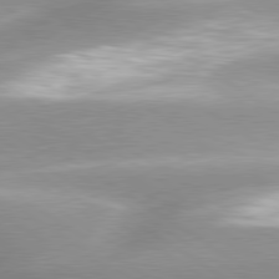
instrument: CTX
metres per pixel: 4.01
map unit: lApd
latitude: 80.0633
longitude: -136.6302
